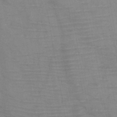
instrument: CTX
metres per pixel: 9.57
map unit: HNb
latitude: -46.3495
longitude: -47.6694
